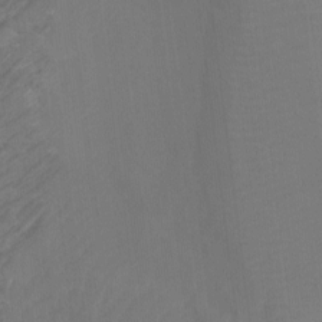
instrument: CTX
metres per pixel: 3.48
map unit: Ht
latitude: -3.3698
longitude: -28.4034
